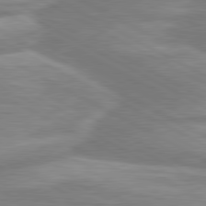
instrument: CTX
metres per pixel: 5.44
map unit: lApd
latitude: 80.6113
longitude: -173.9717
